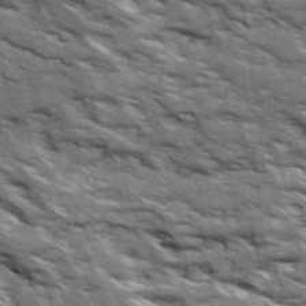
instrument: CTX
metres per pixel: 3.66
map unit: Ave
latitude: 19.2348
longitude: -135.1781
